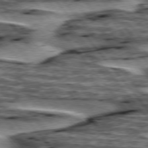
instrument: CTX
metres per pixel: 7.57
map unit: lApd
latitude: 76.0444
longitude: -71.1592
